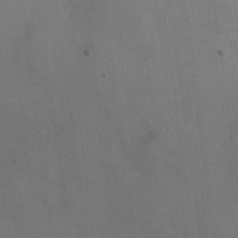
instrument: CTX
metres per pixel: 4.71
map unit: Hto
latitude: 18.3656
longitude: -53.8961
